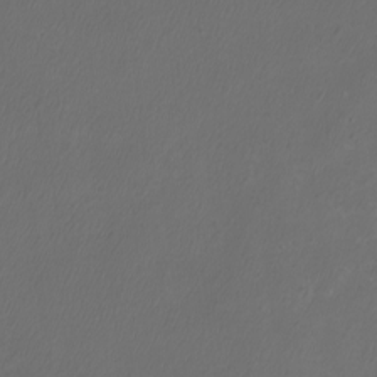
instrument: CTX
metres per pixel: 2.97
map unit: eHh
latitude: -6.9919
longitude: -76.6112
